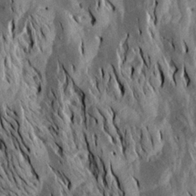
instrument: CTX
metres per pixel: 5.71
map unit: Aa
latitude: 19.8961
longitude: -146.3657
